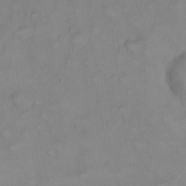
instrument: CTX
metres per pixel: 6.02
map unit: eHh
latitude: 22.6679
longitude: -62.7436
